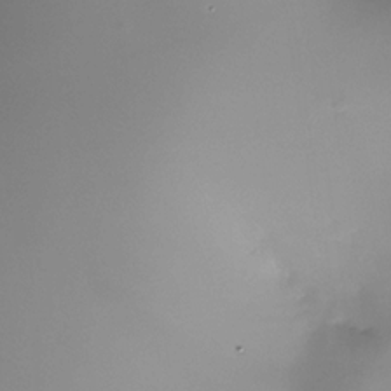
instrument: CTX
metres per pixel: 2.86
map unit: Nhe
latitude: -32.3496
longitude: -118.0444
